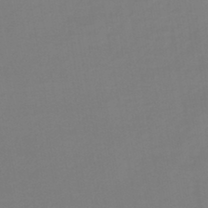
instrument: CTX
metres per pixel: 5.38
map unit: lHb
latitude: -44.5952
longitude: 60.3684
